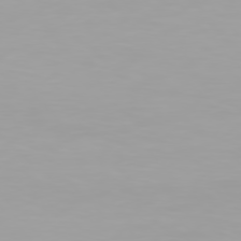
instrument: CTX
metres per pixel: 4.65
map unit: Hpe
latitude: 76.3656
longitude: -136.1578
